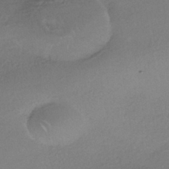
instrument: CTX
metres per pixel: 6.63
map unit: HNhu
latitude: -41.5966
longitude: 95.1242
